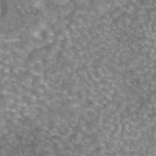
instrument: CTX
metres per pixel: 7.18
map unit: eAb
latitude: 44.6868
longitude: 105.4454
